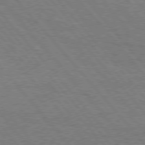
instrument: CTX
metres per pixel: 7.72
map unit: Hpe
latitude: 75.8583
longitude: -151.9906
